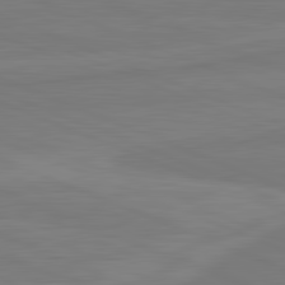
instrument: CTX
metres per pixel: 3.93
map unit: lApd
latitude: 81.9528
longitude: -174.3656
